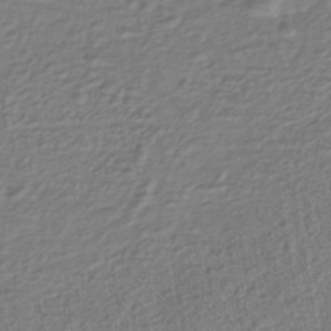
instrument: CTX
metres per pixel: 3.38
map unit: HNhu
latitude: -42.9919
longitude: 98.6329
